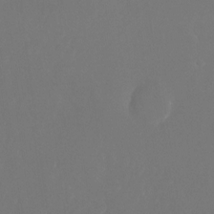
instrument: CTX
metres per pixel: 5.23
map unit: Nhu
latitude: -25.5966
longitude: -72.4034
